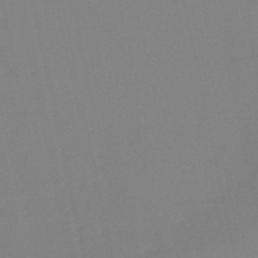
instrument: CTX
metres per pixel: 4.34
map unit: HNb
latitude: -53.1809
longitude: -39.4804
